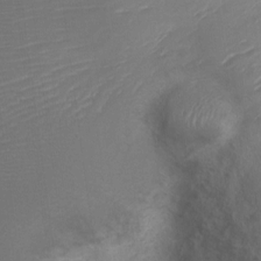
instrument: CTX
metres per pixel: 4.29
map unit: Nve
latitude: -20.3684
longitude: 107.9178
